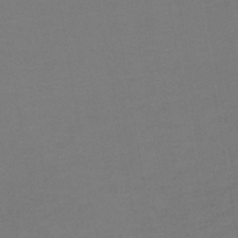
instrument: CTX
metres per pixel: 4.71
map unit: lHb
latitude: -43.8044
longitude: 74.1795
